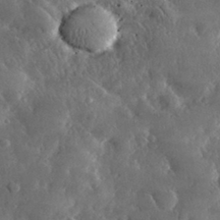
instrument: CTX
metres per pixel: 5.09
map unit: lHvf
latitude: 32.7813
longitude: -90.1956
